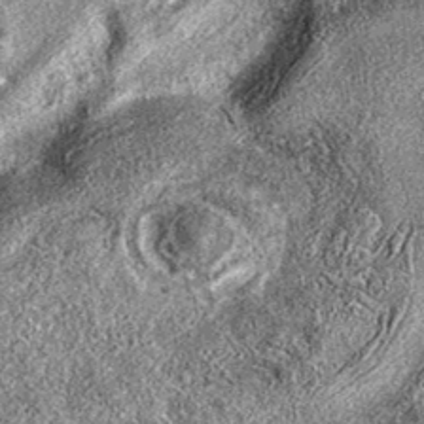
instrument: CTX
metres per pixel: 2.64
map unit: eAb
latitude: 37.1214
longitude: 106.6896
